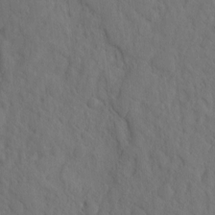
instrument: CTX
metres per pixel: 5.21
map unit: eHh
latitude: -2.3306
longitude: 17.9556
